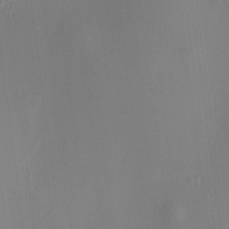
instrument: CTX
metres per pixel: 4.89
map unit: HNhu
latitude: 8.2901
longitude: 12.7841
